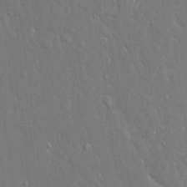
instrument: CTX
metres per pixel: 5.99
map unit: Ave
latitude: 17.3860
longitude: -141.0458
